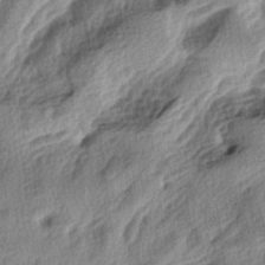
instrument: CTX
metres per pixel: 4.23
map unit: lAa
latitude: -4.8408
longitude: -124.1011
